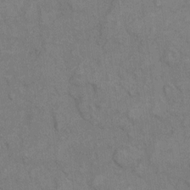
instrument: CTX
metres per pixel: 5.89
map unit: eHh
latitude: 7.9150
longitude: -62.7247
